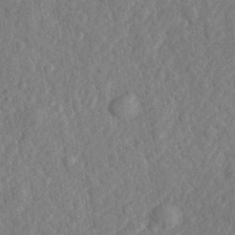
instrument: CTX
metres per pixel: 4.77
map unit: lHvf
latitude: 23.4048
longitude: 143.4454
